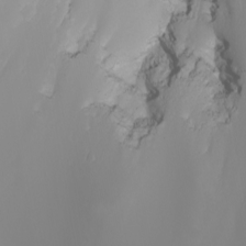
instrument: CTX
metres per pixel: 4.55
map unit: Nhu
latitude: -8.3873
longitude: -82.6112
